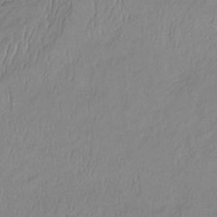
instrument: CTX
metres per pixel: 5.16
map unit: lHb
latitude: -34.5952
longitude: 69.6910
